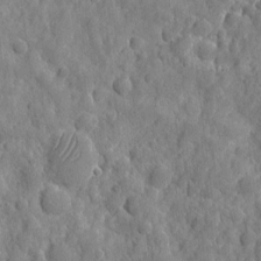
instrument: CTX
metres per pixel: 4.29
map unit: eHh
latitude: 7.8583
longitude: -74.7813
